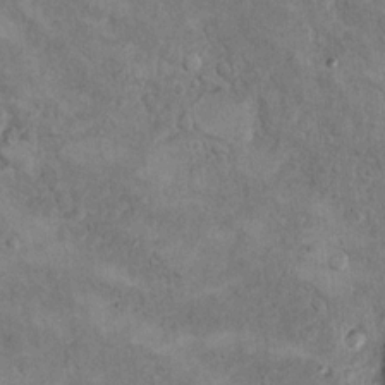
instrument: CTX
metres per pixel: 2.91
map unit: Hto
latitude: 9.9717
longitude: -36.1011
